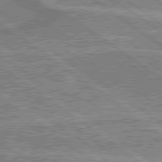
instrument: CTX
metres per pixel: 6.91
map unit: lApd
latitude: 79.5560
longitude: 175.9745
